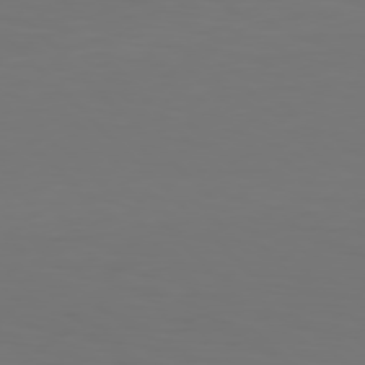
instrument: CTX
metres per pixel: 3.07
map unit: Hpe
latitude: 76.8569
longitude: -133.9906
